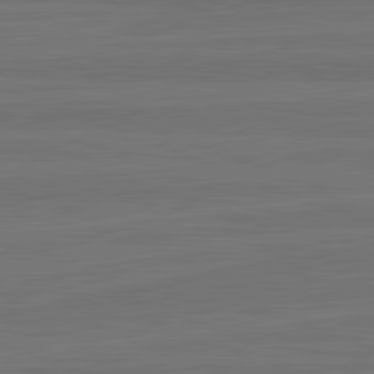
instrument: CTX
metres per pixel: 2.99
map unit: lApd
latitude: 82.4601
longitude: -179.4049
